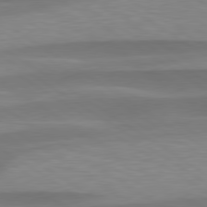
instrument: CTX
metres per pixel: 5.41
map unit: lApd
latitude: 79.6127
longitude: -95.0270
